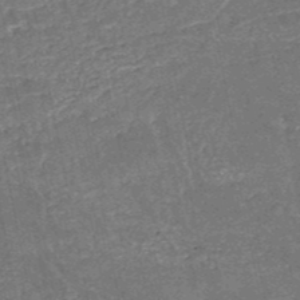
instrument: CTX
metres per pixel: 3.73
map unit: HNb
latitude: -51.5966
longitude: -49.2915
